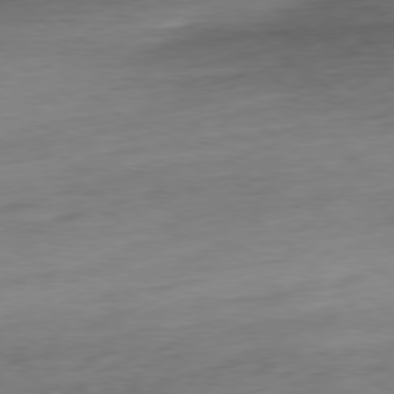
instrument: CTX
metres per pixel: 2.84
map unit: Ap
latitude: -80.0850
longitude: -70.0822
